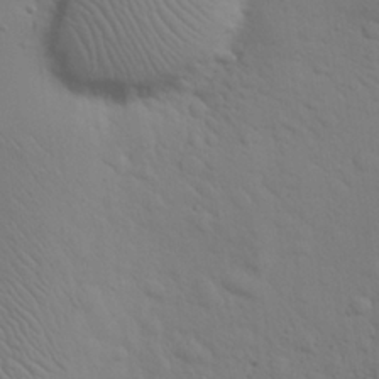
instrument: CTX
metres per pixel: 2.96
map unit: eHh
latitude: 25.4426
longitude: -69.8395
